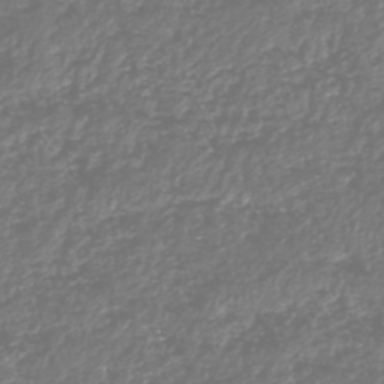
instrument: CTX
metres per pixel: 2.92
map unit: HNhu
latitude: -47.2376
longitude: 28.8786
